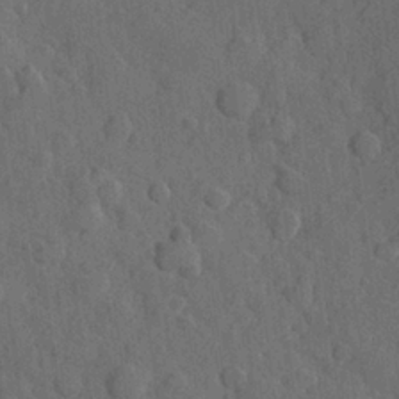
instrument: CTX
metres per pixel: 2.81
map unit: Hve
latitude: 24.3845
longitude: 149.2943
